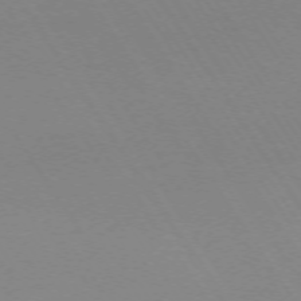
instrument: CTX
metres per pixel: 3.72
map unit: Ap
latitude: -73.4265
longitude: -72.3090
